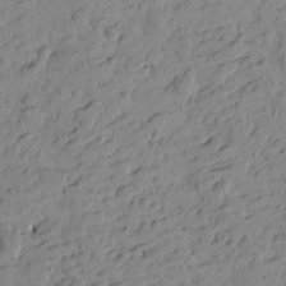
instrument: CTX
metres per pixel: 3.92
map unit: Htu
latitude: -3.1620
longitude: -175.9906
